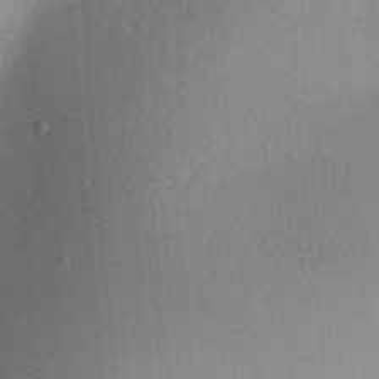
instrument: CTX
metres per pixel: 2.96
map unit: Aa
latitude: 31.1781
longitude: -141.9528
